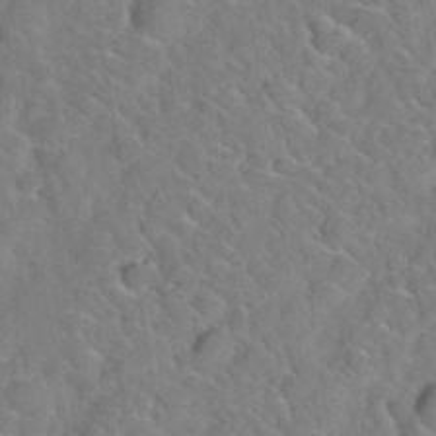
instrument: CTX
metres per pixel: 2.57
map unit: Hto
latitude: 35.6882
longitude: -48.5735
